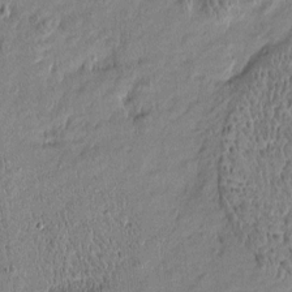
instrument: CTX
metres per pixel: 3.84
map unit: Htu
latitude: -6.1605
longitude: 176.8408
